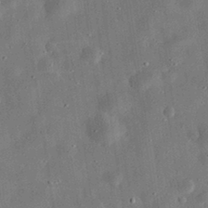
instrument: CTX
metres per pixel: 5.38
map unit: eHh
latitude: 31.9717
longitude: -77.0647
